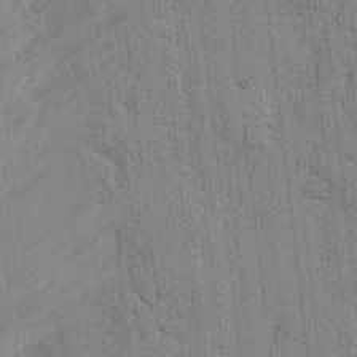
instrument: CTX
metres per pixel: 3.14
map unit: lAvf
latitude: -1.4644
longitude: -107.9906
